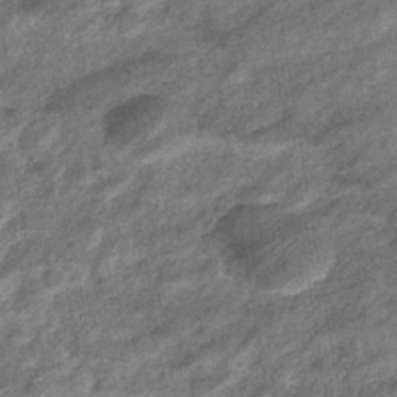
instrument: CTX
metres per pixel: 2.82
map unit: eHb
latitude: -38.3306
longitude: 79.1998
